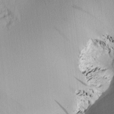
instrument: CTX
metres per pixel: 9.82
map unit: lAa
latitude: 4.1011
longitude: -115.1592
